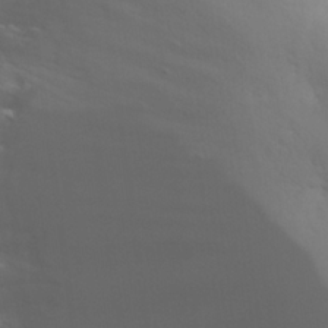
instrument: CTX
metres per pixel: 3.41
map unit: eHh
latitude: 24.3467
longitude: -65.7450
